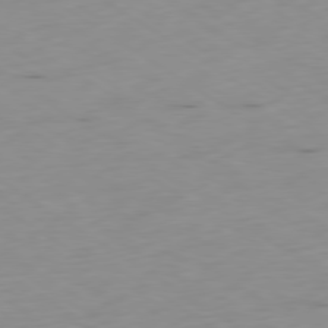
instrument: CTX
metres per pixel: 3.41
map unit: Ap
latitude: -79.8044
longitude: -72.4223
